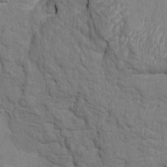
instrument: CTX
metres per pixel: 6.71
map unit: HNhu
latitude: 7.3482
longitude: -4.8002
